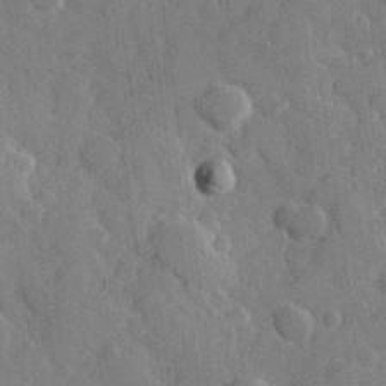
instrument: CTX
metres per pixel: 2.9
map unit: Hve
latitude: 24.0822
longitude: 149.4455
